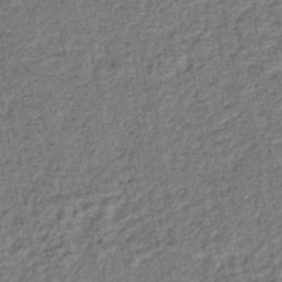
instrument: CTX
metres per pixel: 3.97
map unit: lHb
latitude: -41.0297
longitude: 62.7463
